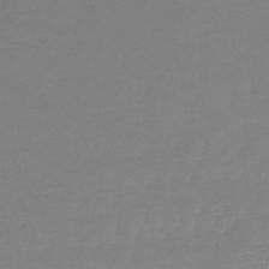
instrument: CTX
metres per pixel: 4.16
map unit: lHb
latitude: -44.9164
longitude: 65.8612
